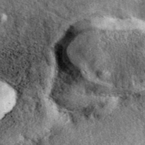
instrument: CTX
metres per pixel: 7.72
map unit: eAb
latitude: 39.7638
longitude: 108.0661
